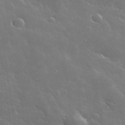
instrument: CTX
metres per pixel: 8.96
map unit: lHvf
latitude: 36.4034
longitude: -91.6694
